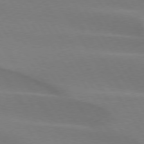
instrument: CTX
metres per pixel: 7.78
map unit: lApd
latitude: 75.1025
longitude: -66.1199
